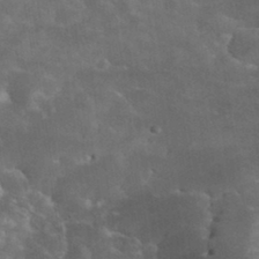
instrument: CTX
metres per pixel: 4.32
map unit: eHh
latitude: 34.3467
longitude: -65.4615
